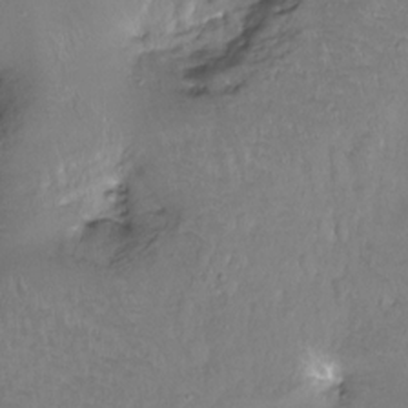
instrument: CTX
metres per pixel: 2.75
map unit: Hto
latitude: -14.0850
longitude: -42.3278
